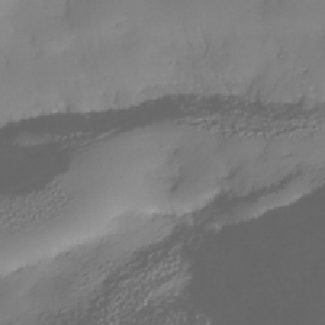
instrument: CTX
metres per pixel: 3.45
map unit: Nhe
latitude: -35.2943
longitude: -144.0444
